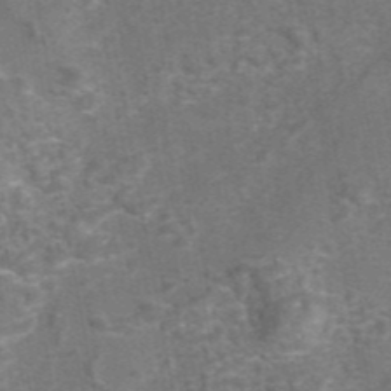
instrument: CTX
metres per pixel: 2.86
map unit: eAb
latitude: 43.2159
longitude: 106.8030
